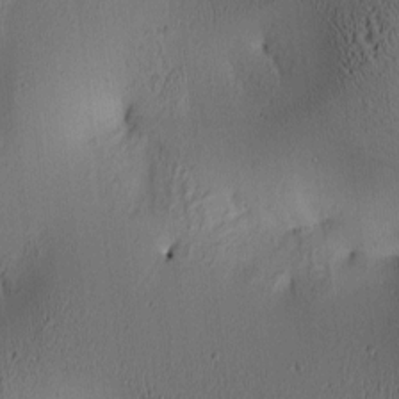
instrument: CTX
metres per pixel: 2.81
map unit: lAa
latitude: 6.0444
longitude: -113.9717
